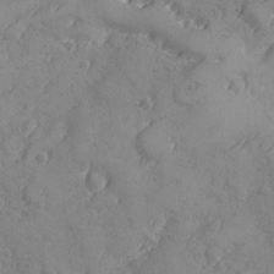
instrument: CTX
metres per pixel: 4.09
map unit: Ave
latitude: -8.1984
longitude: -118.2144
